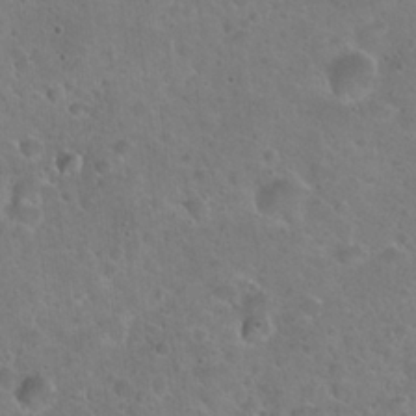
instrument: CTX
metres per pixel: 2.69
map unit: Hto
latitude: 22.1578
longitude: -53.4993
